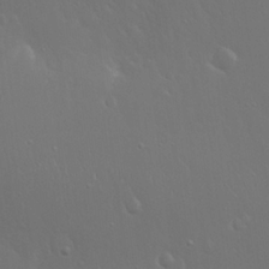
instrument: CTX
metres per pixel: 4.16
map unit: Hto
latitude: 19.1781
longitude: -56.6301
